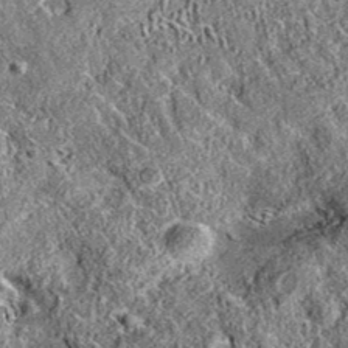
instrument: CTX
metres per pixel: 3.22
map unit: eAb
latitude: 36.5546
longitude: 110.2551
